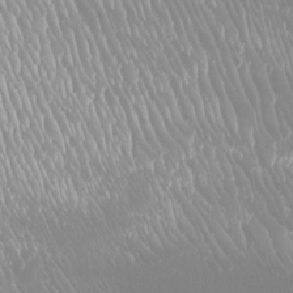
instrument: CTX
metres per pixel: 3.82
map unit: Htu
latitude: -8.1606
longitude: -76.1011
